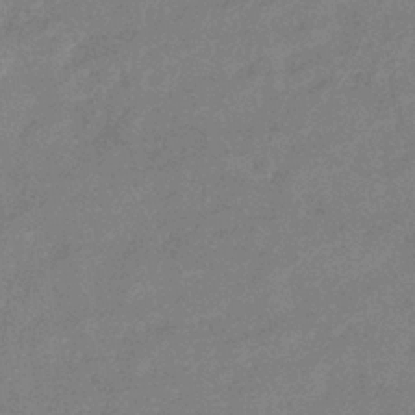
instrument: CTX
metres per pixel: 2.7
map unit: eHb
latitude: -36.1039
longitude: 76.7274
